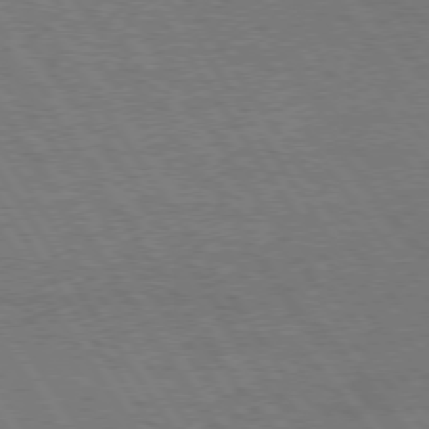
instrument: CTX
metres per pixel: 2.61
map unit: Hpe
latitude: 74.9892
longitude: -141.8394
